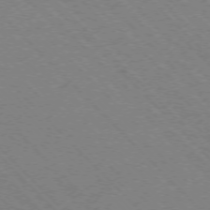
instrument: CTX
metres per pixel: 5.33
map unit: Ap
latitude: -75.5777
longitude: -80.7813
